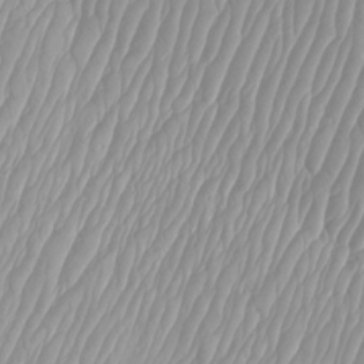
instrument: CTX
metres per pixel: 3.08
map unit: Htu
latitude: -4.1605
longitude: -72.3090
